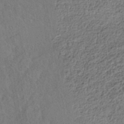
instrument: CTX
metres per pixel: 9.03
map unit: HNhu
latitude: -39.5399
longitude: 107.3321
